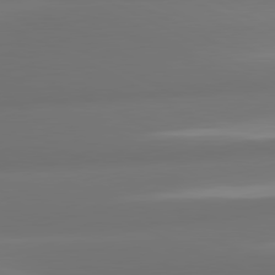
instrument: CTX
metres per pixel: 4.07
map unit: lApd
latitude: 81.1403
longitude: -164.2900
